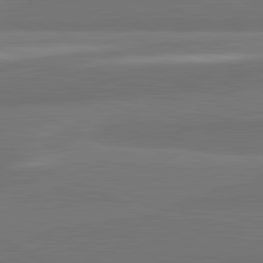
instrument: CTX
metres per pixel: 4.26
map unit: lApd
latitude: 82.2144
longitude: 151.2376
